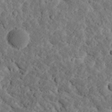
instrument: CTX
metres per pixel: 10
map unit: Ave
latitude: 17.3482
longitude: -135.0836
